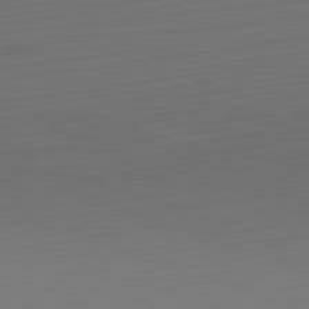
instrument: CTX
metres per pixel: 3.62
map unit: Hpe
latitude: -82.6140
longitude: 7.7099
